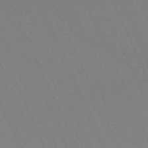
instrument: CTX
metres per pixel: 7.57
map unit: Hpe
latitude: -70.1984
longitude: 15.7667
